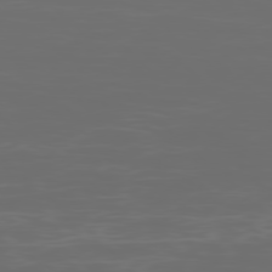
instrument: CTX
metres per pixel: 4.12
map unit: Ap
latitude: -78.7652
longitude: -69.5749
